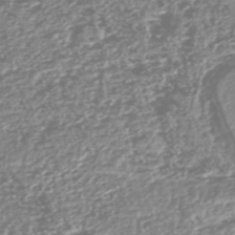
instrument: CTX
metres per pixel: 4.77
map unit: HNhu
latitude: -48.2362
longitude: 31.2376
